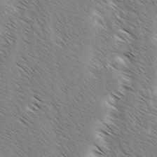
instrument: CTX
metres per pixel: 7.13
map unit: lAvf
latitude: -3.2753
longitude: -113.3482
